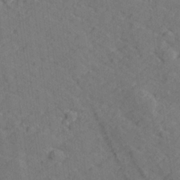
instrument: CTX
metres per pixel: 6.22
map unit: lHvf
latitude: 26.3089
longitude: 142.7652
